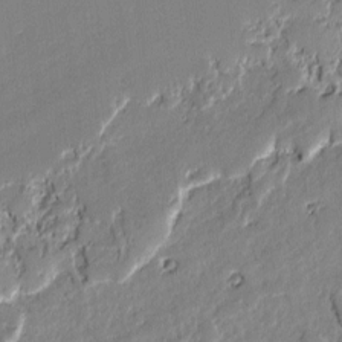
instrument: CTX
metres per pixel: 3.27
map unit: lAvf
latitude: -1.4833
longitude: -108.4979
